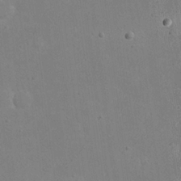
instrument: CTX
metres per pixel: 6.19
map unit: eHh
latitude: 20.6869
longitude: -71.5749
